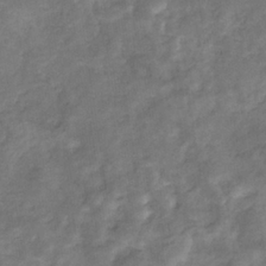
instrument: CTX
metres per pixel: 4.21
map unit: eHb
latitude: -34.6141
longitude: 75.4077
